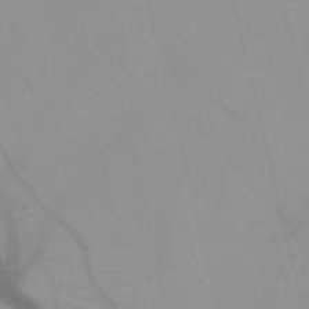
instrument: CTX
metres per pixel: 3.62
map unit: HNb
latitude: -46.0283
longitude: -41.5371
